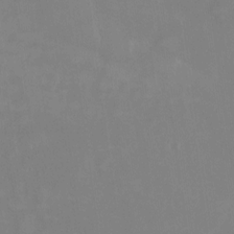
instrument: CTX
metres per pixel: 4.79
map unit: HNhu
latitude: -24.4251
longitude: 51.2565
